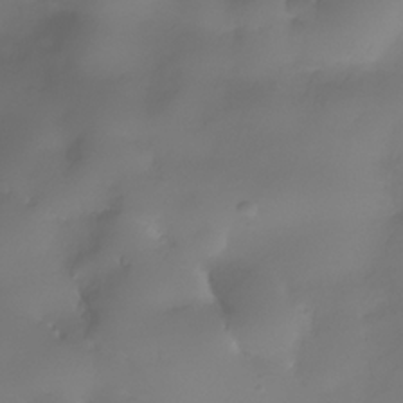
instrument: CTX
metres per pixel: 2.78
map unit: Nhe
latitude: -36.8597
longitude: -113.5938
